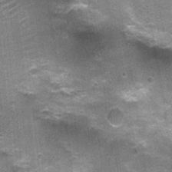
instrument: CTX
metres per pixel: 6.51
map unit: Nhu
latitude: 2.2144
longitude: -17.2914
